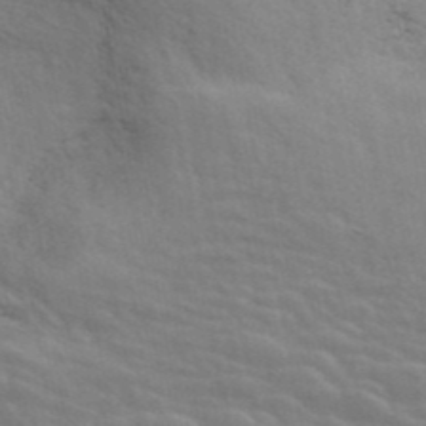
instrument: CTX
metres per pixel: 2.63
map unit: ANa
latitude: 42.8191
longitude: 29.1809
